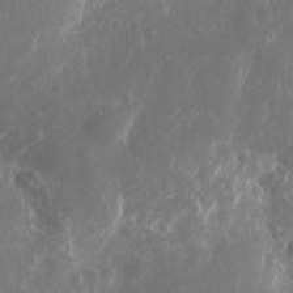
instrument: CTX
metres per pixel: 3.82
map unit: eHh
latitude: 9.1592
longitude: -71.8961
